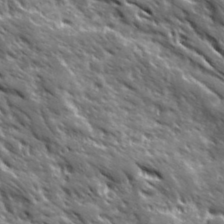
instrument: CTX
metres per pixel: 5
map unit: Ave
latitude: 19.7071
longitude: -135.0269
